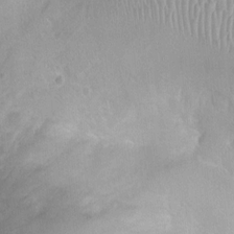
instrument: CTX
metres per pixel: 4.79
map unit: Ht
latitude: -4.0850
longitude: -19.5938
